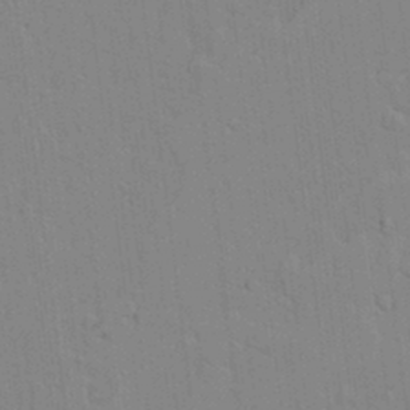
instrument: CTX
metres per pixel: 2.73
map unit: lAvf
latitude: 24.5356
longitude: -111.7639
